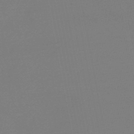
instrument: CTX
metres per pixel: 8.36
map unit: lHb
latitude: -46.5762
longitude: 69.4265
